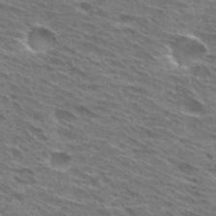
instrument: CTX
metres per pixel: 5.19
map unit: Hto
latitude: 30.4790
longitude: -44.7813
